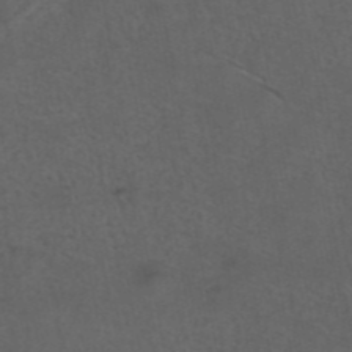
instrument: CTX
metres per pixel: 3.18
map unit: eAb
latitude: 43.4427
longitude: 104.8030
